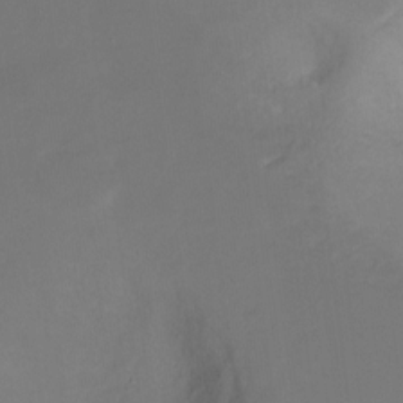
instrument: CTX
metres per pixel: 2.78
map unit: Nhu
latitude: -17.6722
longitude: -45.3104
